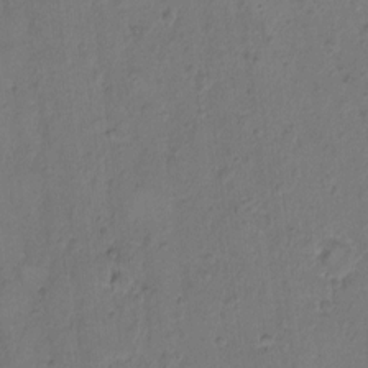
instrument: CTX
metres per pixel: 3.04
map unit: Hto
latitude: 9.1403
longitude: -60.7813
